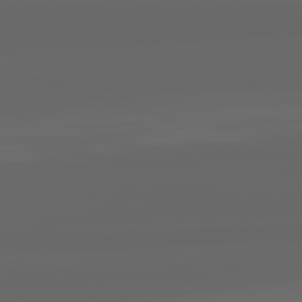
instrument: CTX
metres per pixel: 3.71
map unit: lApd
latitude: 82.2900
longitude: -170.1011
